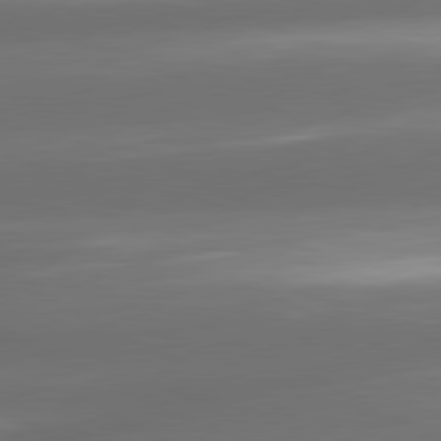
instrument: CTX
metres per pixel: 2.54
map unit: lApd
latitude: 80.9136
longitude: -142.0822
